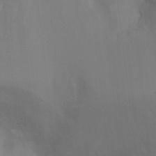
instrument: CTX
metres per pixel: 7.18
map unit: Ht
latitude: -4.1794
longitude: -28.7435
